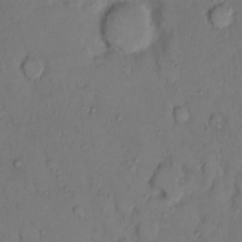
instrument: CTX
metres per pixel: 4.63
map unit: Hto
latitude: 9.0836
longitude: -61.8394
